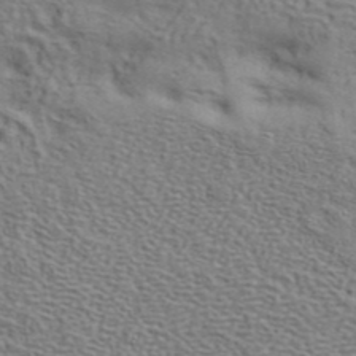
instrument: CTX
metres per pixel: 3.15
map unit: ANa
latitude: 43.0836
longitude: 54.7274
